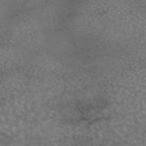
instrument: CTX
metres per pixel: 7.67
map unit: eAb
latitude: 45.1781
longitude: 108.8030
